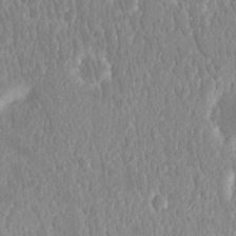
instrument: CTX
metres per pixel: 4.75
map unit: eHh
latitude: 15.2159
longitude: -71.1403
